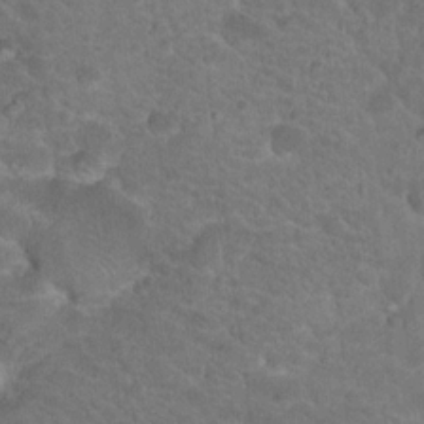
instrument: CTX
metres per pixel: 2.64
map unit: Hto
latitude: 18.5545
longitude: -34.3656
